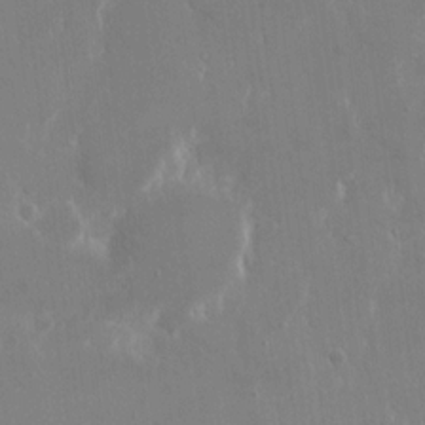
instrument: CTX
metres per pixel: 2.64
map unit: eHh
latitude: 15.1781
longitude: -71.9339
